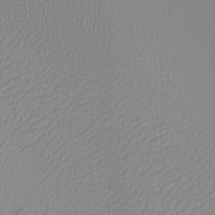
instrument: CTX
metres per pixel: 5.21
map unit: eHh
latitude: -9.3510
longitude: -68.9891
